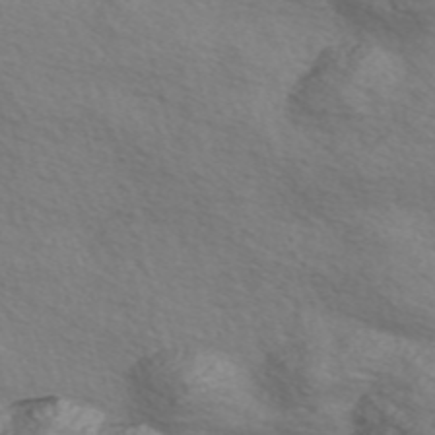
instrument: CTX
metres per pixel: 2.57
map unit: Nve
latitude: -56.9164
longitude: 54.8975
